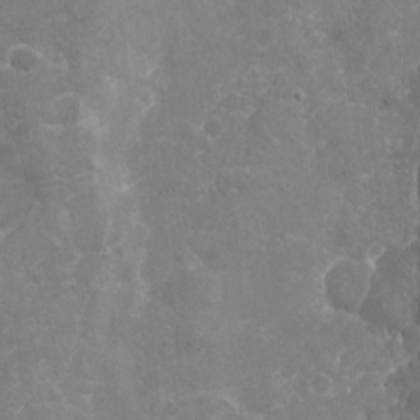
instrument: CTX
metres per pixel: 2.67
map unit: Nhu
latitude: -17.2754
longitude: -57.1403
